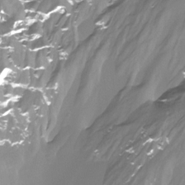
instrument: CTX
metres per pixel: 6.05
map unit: Htu
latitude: -13.3510
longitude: -45.3670
